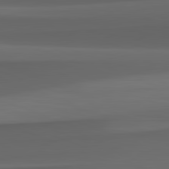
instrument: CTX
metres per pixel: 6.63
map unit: lApd
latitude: 82.3656
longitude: 143.3320
